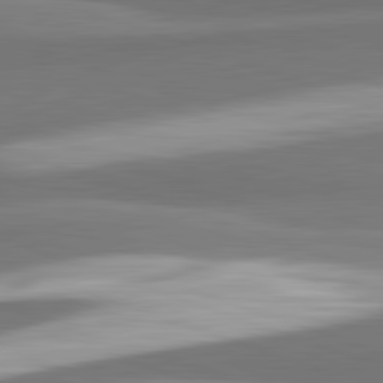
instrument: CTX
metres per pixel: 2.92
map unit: lApd
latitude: 82.4978
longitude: 152.5951
